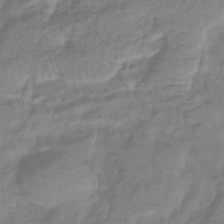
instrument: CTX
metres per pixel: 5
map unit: eHb
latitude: -40.8975
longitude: 81.3888
